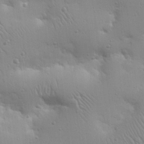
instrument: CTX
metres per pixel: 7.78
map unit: Nhu
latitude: 18.3467
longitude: -78.6491
